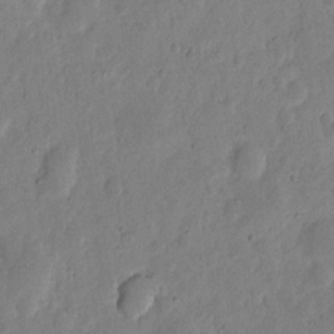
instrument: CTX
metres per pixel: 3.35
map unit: eHh
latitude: 6.1200
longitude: -71.3670
